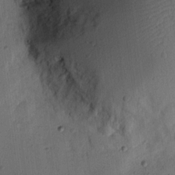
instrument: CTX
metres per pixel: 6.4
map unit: Nhu
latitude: 18.2522
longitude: -78.4412
